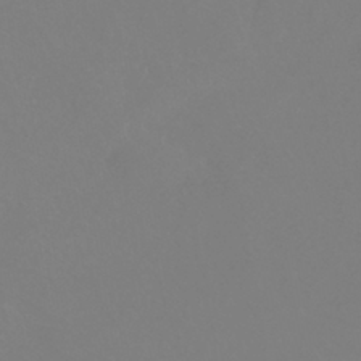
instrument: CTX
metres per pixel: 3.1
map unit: HNhu
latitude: -41.4076
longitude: 93.8611
